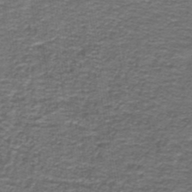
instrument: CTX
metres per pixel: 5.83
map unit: lHb
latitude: -40.7841
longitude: 55.9178
